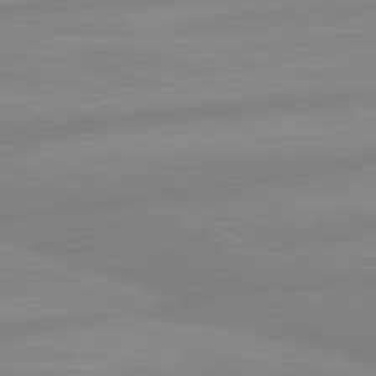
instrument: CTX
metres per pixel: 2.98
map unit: lApd
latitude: 80.4223
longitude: -168.6491
